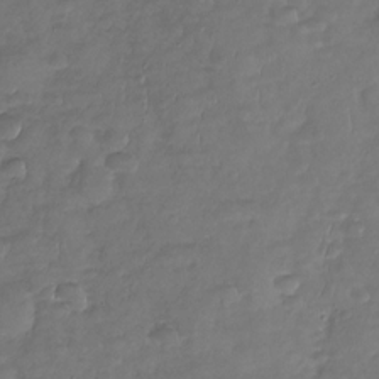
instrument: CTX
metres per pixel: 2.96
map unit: Nhu
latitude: -30.5385
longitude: -61.1214
